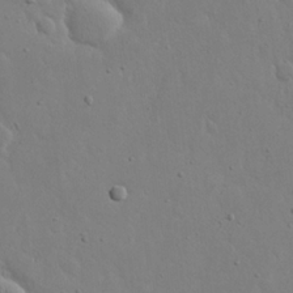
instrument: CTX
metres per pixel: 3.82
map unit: eHh
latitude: 19.4804
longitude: -71.6505
